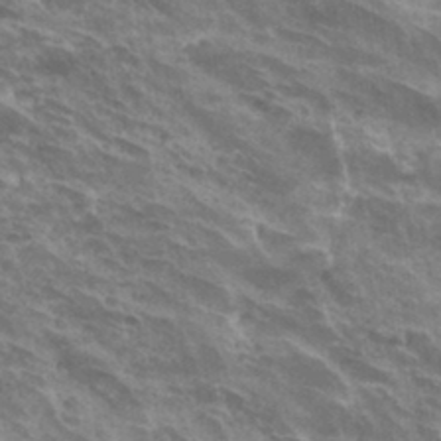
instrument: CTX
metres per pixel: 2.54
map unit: Hto
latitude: 32.9892
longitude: -42.5735
